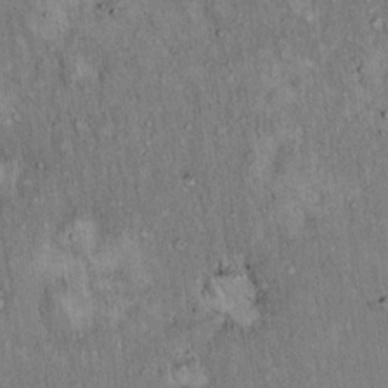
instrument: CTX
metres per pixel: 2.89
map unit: Hto
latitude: 15.4805
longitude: -58.9514
